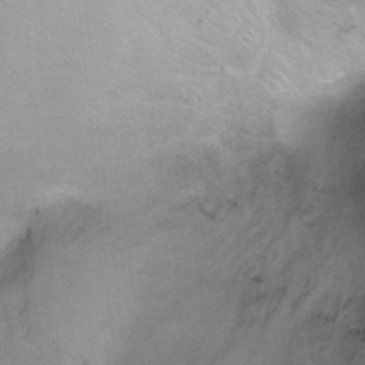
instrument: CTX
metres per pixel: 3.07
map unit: Ht
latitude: -1.5966
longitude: -32.8758
